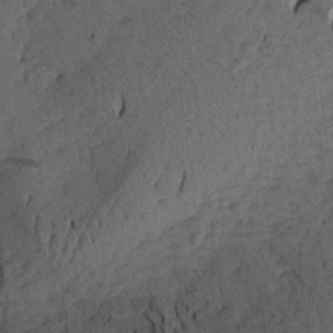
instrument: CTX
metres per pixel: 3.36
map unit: Aa
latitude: 17.8017
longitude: -144.2711
